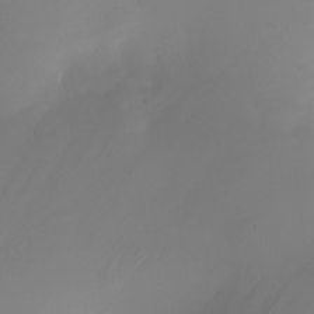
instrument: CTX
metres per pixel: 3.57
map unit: Nhu
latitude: -25.2754
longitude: -71.5182
